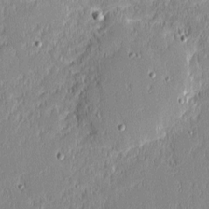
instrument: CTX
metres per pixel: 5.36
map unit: eHh
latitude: -3.0297
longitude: -82.9135
